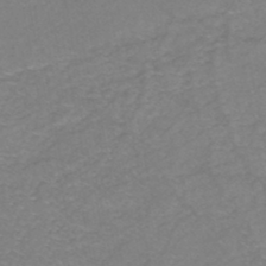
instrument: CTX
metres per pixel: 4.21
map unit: eHh
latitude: -44.8786
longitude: -30.4412
